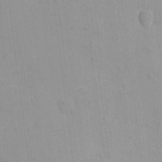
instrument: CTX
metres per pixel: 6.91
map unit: eHh
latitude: 4.0255
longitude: -72.6869
